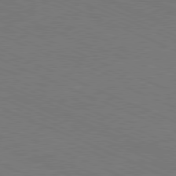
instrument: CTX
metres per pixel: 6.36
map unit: Hpe
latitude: -81.8423
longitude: 15.8045
